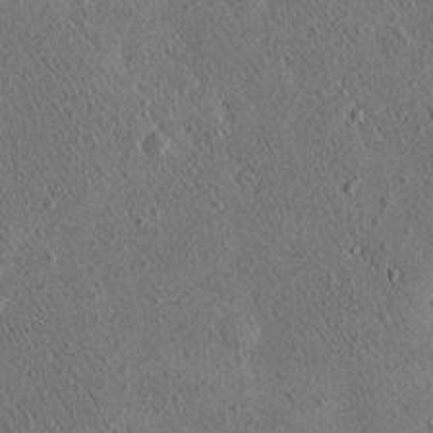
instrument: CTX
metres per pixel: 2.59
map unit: eHh
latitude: -0.1795
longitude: 18.3684
